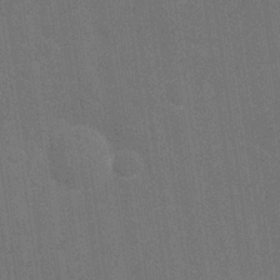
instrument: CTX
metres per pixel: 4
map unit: Nhu
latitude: 27.0270
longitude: -64.4601
